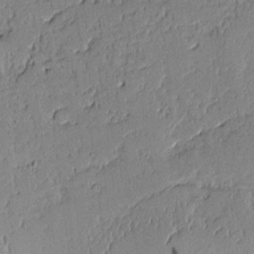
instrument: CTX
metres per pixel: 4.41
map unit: Aa
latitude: 10.8947
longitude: -128.7246
